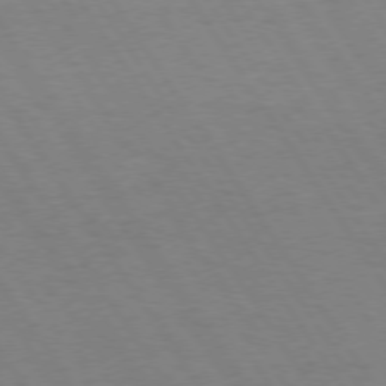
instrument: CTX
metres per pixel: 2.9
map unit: Hpe
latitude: 73.7828
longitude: -140.3656
